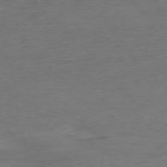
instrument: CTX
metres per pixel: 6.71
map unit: Ap
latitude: -76.7652
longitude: -76.5923
